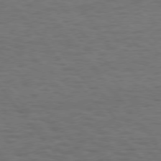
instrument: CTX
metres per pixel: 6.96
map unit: Hpe
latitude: 75.4426
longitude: -136.9892
